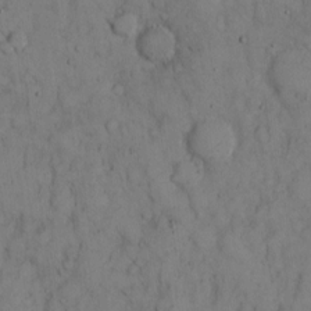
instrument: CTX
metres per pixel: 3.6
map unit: Hto
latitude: 9.2159
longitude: -58.0255
